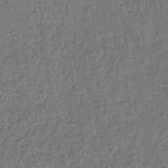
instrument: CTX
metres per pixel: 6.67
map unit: lHb
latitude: -42.9730
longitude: 64.4251
